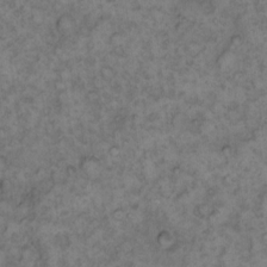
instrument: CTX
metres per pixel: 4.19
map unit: eHh
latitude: 13.1781
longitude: -64.3278
